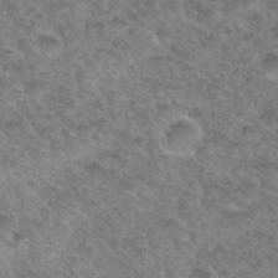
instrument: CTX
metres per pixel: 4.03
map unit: Hto
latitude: 33.3104
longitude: -49.2537
